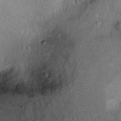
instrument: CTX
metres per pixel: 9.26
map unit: Ht
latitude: 8.9514
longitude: -36.4790
